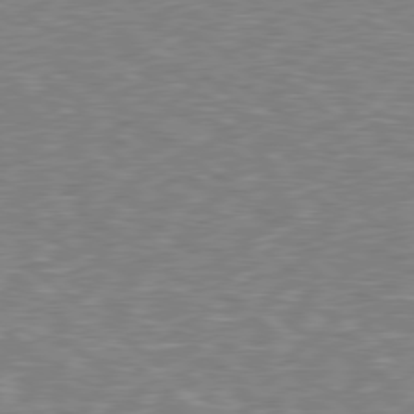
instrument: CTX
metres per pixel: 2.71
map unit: Hpe
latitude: 78.5357
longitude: -170.5735
